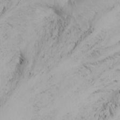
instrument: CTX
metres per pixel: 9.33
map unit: Nhu
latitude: -7.2187
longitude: -64.3278
